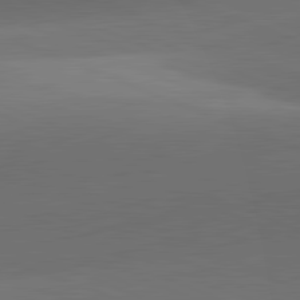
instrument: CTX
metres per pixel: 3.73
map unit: lApd
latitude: 81.8205
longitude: 132.1984
